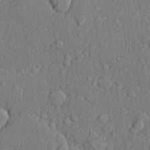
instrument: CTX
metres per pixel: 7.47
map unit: lHvf
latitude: 21.5938
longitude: 142.7652
